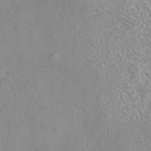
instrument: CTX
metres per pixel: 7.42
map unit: eAb
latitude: 44.3467
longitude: 109.6344
